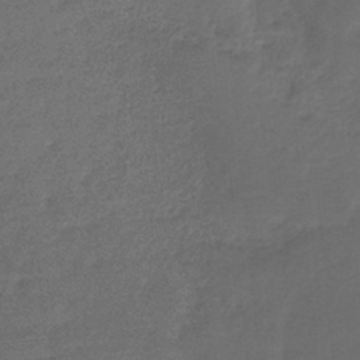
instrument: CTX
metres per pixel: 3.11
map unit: HNb
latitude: -35.3699
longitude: 59.7855
